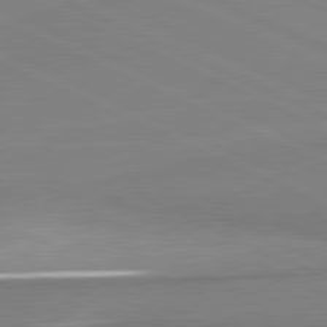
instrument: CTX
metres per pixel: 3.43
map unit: lApd
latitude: 81.6127
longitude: 166.8975
